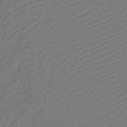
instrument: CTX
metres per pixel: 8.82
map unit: Htu
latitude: -11.2187
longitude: -72.3278
